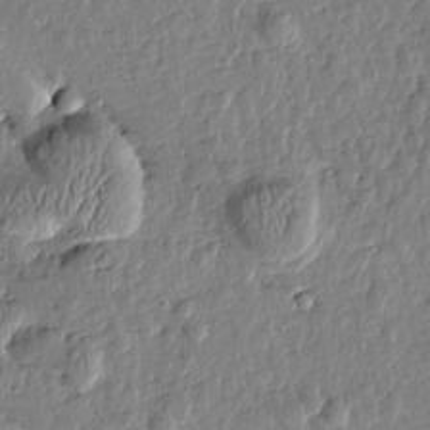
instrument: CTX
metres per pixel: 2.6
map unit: Htu
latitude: 1.1592
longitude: -178.5924
